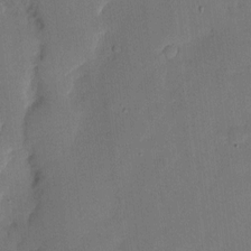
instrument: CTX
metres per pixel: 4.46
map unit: eHh
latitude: 4.3089
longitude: -72.4034
